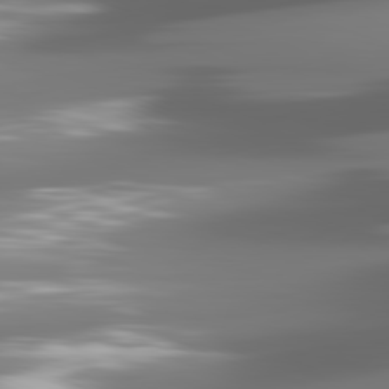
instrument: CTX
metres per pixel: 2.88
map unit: lApd
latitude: 81.7450
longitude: -148.0444
